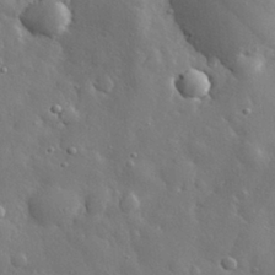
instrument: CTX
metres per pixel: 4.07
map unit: eHh
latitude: 29.8205
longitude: -78.5168
